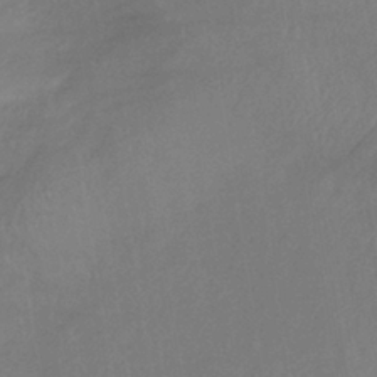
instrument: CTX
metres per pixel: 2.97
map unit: lHb
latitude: -37.7855
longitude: 73.8044
